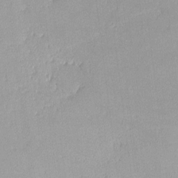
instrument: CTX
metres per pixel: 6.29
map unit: lHvf
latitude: -13.2187
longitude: -103.0269
